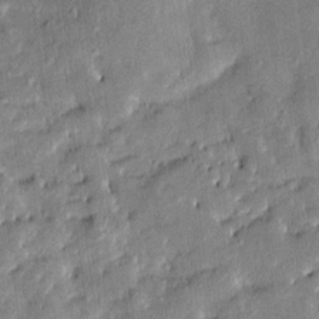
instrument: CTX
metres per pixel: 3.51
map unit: Htu
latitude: -8.9164
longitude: 176.8597
